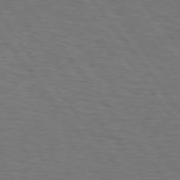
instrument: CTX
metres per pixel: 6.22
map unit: Hpe
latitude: 74.2900
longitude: -133.4993
